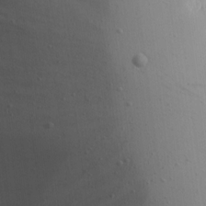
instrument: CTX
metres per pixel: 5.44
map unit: Aa
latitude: 12.8380
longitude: -143.0459
